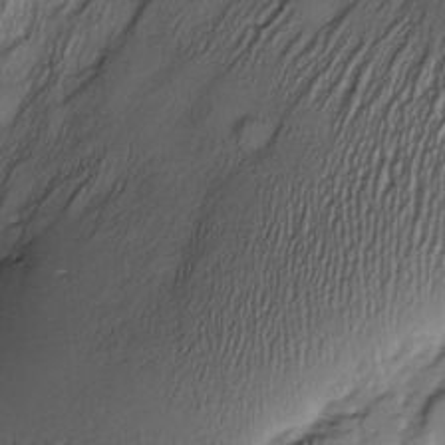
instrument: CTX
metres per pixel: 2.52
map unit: Nve
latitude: -22.9542
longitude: -137.7450
